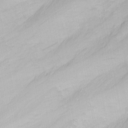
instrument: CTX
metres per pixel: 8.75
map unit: Nhu
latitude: -5.5399
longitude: -69.2726
